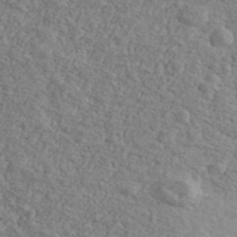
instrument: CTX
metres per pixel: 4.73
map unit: Ave
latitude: 41.9339
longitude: -109.8205
